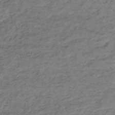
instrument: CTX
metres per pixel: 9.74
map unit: lHb
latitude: -35.5399
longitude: 69.8611
